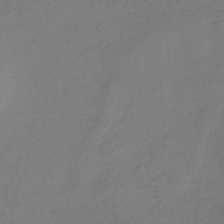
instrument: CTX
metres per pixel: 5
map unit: HNhu
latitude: -43.1431
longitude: 89.5399
